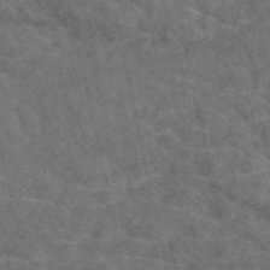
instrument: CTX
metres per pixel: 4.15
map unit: eAb
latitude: 49.6316
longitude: 112.2740
